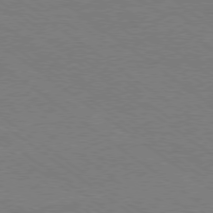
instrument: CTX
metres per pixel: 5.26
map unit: Ap
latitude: -79.1620
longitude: -83.0836
